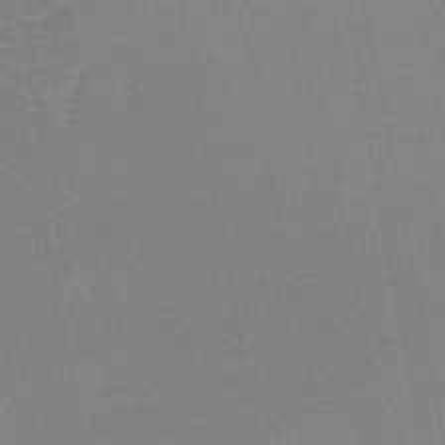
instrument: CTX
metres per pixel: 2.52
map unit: HNb
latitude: -50.5763
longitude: -50.2144
